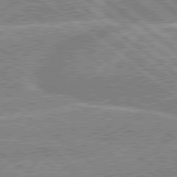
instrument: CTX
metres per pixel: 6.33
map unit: lApd
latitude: 79.2726
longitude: -156.4034
